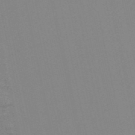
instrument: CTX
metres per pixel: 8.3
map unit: HNb
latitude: -53.6910
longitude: -39.4615
